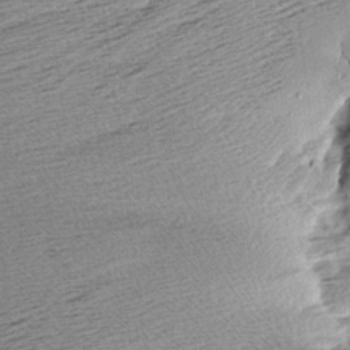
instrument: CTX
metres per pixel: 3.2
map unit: Aa
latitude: 7.7450
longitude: -140.0633
